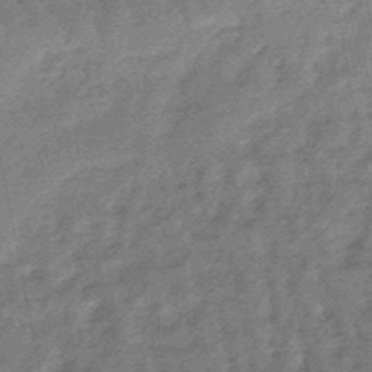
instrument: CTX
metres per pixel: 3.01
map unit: lHb
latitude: -47.6344
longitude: 77.6155
